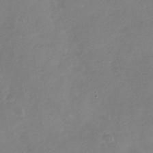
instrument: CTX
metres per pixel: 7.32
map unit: Nhu
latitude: -29.5777
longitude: -59.8961
